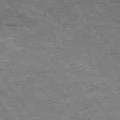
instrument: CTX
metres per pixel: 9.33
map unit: Hpe
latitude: 74.6491
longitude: -150.2144
